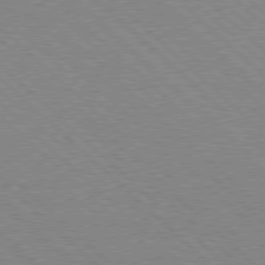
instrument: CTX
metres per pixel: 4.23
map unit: Hpe
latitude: 77.6127
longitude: -172.0822
